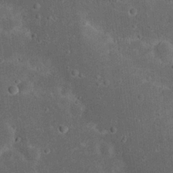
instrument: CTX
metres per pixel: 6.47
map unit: Nhu
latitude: 22.9136
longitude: -71.2915
